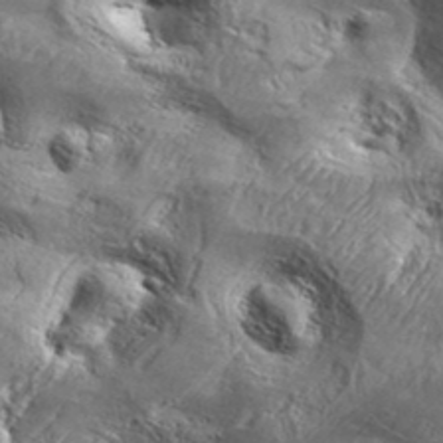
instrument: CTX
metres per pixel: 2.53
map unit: Aa
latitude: 34.4790
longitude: -135.1403
